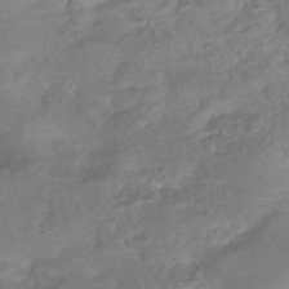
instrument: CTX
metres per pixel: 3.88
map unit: HNhu
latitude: -44.0850
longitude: 92.4440
